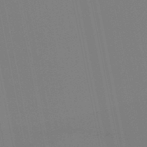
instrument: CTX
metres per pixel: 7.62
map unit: lHb
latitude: -49.1431
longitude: 74.9542
